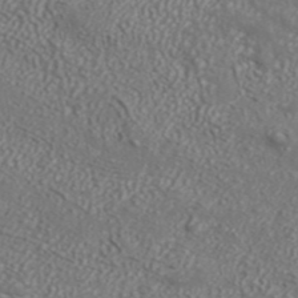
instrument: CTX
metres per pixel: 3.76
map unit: ANa
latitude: 42.8758
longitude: 35.3510
